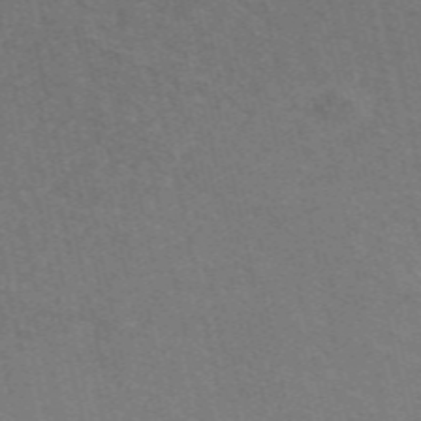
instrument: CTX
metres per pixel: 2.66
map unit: ANa
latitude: 49.5560
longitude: -72.7247
